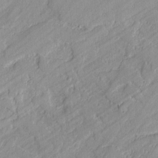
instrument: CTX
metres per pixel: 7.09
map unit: lAvf
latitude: -1.6533
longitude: -107.3293
